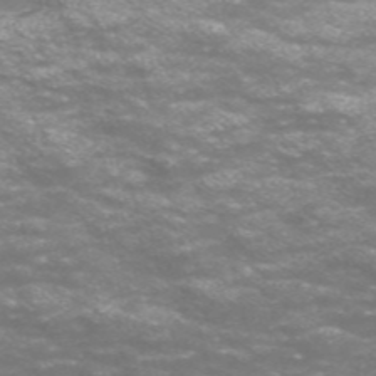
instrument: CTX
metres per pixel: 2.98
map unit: Nve
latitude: -56.7841
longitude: 52.6896
